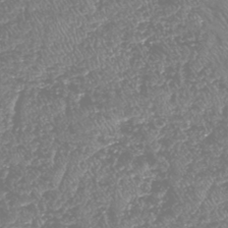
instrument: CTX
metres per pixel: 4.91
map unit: HNhu
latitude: -48.2929
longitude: 29.5210
